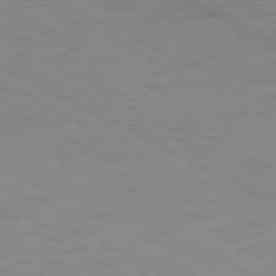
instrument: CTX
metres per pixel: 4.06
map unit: Ap
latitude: -81.0109
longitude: -92.6301
